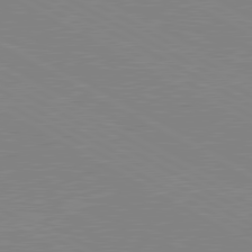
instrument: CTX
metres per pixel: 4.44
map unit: lApd
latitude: 80.5924
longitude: 151.2754
